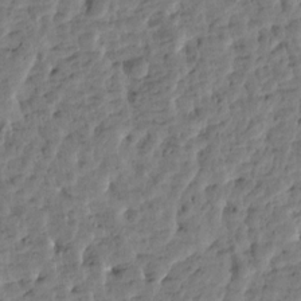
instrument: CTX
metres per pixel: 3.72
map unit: Htu
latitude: 2.1766
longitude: -178.8191
